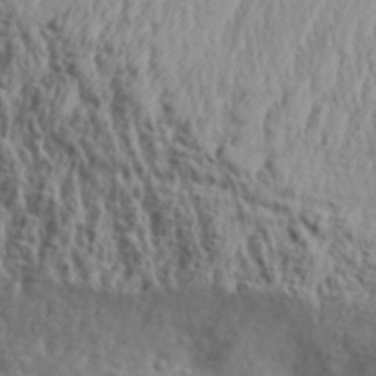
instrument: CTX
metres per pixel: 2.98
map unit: Aa
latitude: 31.8206
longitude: -135.0080
